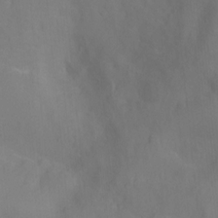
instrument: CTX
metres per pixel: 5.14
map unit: Ht
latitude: -0.9542
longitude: -33.9528
